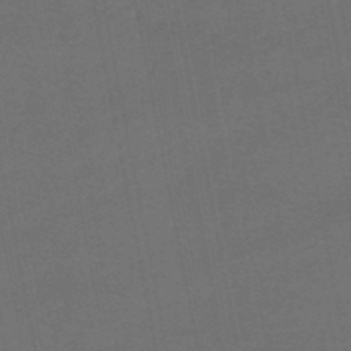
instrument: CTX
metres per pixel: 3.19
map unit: HNhu
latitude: -48.8975
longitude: 100.4251
